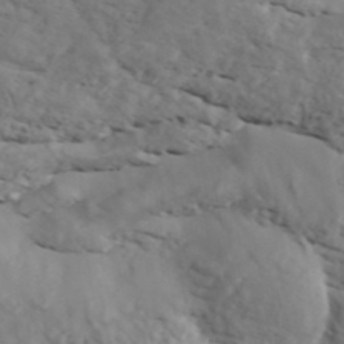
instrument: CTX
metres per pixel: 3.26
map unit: ANa
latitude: 43.8394
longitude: 46.5573
